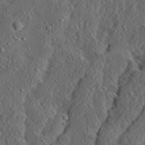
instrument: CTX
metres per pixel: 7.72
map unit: Ave
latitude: 14.3846
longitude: -136.5735
